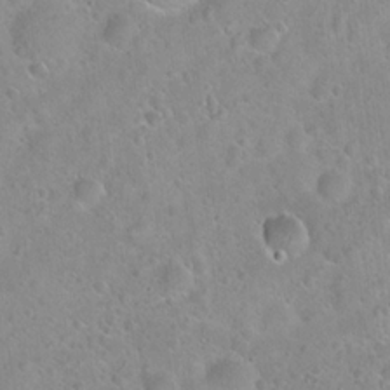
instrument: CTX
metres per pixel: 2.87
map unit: Hto
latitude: 21.4616
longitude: -53.3482
